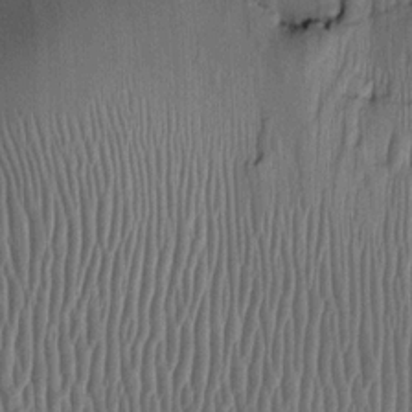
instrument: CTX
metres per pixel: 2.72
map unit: Htu
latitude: -5.7855
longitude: 154.8030
